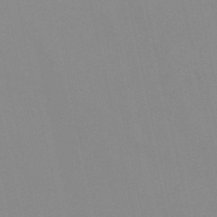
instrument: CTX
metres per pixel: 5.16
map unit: HNb
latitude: -52.4251
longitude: -50.7246
